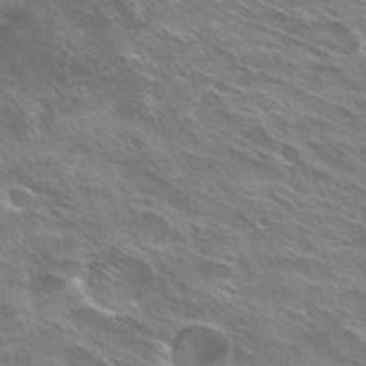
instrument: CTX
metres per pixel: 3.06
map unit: Hto
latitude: 29.4426
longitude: -43.6316
